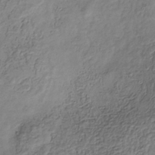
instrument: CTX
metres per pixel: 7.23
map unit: Hve
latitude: -34.0094
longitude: 89.3132
